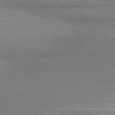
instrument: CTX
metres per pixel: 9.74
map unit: lApd
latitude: 81.1970
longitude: 162.7274
